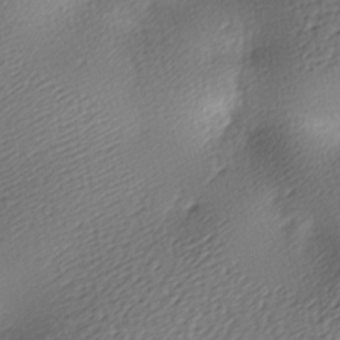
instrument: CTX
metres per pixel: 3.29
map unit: lAa
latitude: -9.1998
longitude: -127.1403
